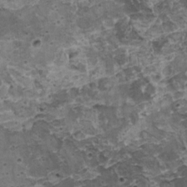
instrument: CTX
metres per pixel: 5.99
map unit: HNhu
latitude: 5.0458
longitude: 2.9352
